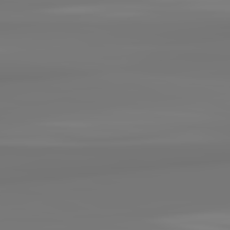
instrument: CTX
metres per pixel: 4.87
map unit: lApd
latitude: 82.2333
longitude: 171.3321
